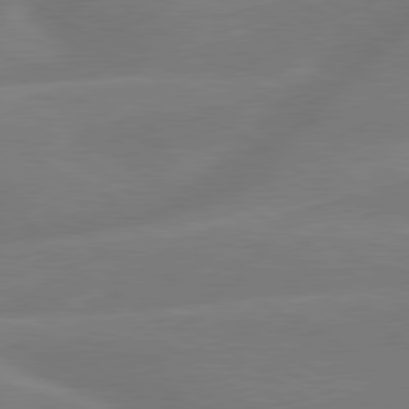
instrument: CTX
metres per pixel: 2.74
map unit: lApd
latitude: 79.7828
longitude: -142.4223
